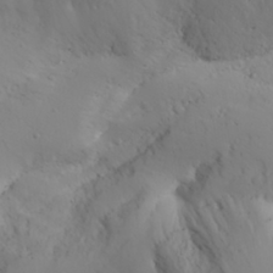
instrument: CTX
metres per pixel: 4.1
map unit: Aa
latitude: 29.0458
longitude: -146.3090
